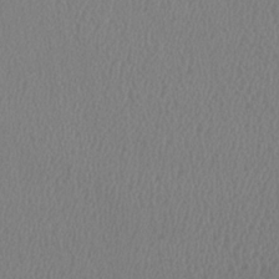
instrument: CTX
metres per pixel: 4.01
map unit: HNhu
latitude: -1.1620
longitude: -1.4615
